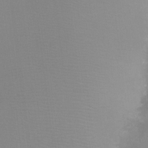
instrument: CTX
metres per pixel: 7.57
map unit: Ht
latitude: -8.1228
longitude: -34.1766
